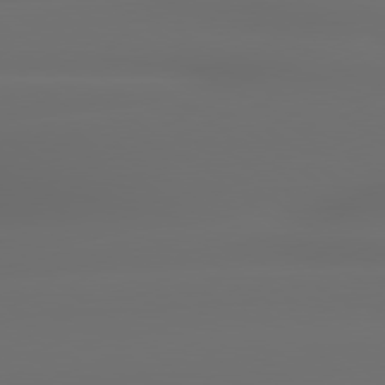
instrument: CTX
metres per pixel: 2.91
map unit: lApd
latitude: 79.2915
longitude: -135.5749
